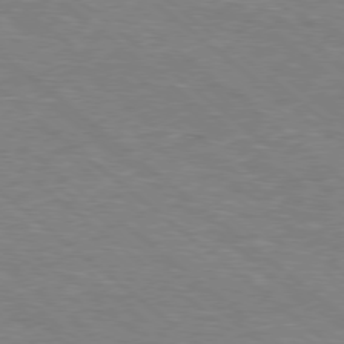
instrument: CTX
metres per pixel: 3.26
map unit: Hpe
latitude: -78.9163
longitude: 17.4833
